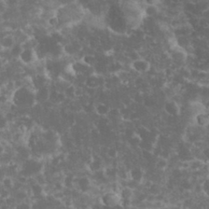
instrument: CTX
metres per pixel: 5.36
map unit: eHh
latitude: 33.3293
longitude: -61.7827
